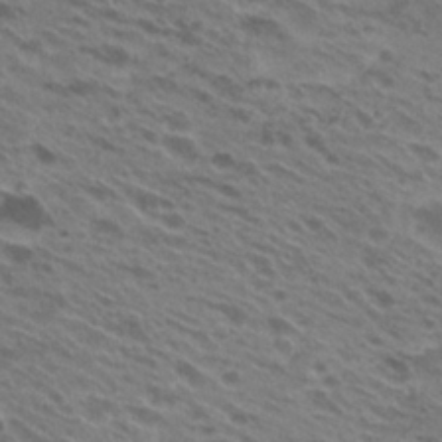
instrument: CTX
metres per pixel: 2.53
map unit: Hto
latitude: 25.1025
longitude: -40.2711
